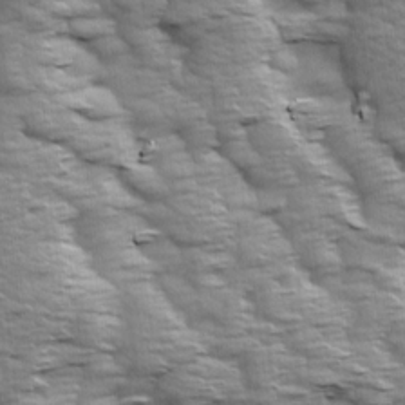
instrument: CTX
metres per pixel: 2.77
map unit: Ave
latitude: 14.0822
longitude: -104.4790
